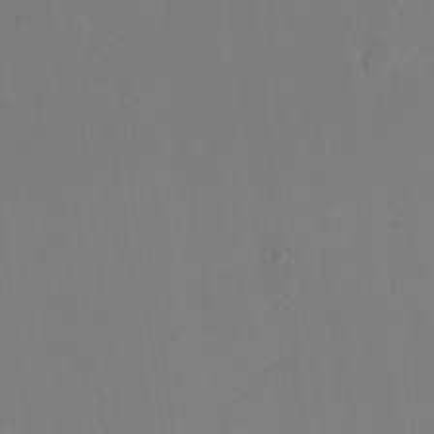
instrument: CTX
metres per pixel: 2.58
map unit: eHh
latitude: 18.8002
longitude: -67.7827
